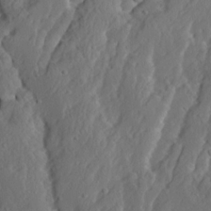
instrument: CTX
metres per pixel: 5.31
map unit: Ave
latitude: 13.9528
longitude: -135.3103
